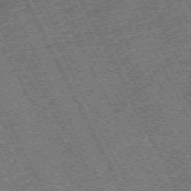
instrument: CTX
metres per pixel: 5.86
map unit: Hpe
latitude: -71.9745
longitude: 10.3306
